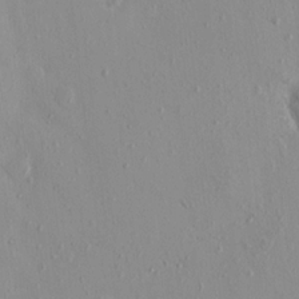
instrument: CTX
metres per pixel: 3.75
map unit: eHh
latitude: -0.4062
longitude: 18.0661
